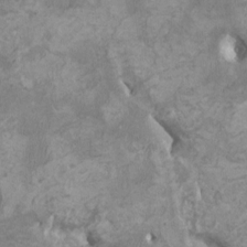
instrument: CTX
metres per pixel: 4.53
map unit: HNhu
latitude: 3.4993
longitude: -3.4804
